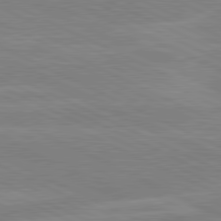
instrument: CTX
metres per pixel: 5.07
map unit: lApd
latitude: 81.1781
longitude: -128.4412
